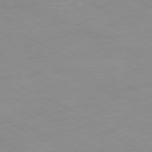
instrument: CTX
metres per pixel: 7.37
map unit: Ap
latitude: -80.8597
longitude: -92.0255
